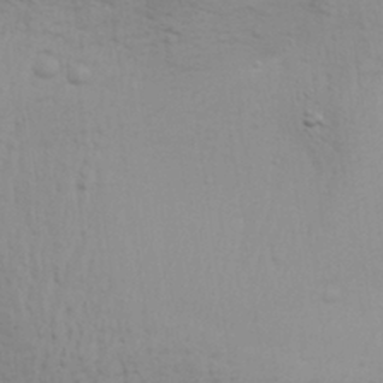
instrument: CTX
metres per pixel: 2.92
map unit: Aa
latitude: 30.5357
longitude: -134.8002
